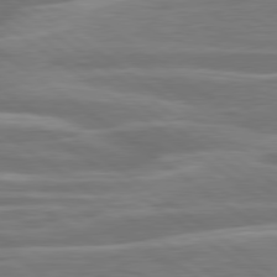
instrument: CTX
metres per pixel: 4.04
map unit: lApd
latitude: 79.6883
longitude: -126.4034
